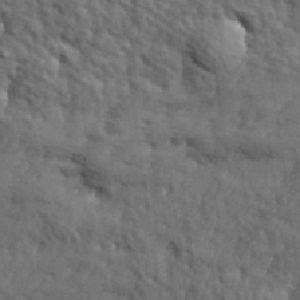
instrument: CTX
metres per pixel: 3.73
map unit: Hve
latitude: 31.4994
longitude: 149.2187
